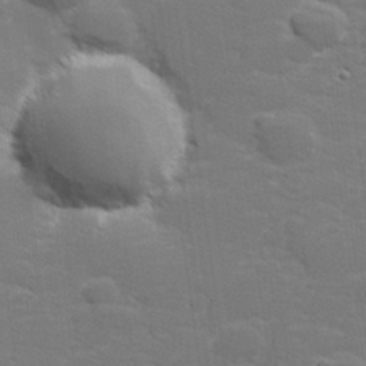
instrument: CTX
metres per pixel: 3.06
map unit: lHvf
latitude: 25.8583
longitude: 141.8611
